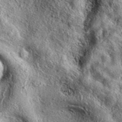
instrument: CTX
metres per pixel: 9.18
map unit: eAb
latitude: 38.7435
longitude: 109.6533
